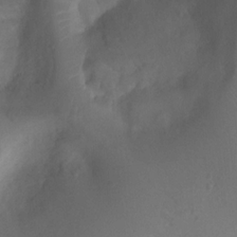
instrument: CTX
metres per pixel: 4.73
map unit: Ht
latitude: 1.6505
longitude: -21.4049
